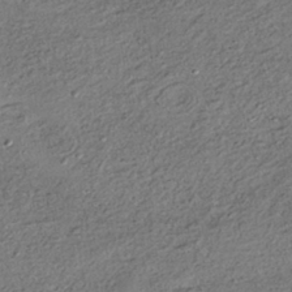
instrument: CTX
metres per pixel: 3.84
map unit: HNhu
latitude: -41.6155
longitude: 105.8800
